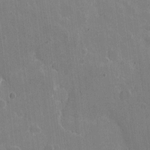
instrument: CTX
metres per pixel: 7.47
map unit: eHh
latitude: 7.4426
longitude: -67.1781
